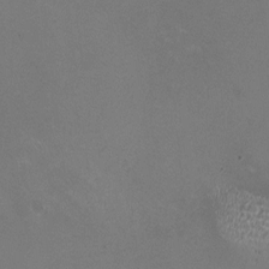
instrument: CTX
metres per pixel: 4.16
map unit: HNhu
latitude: -0.3873
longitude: -2.5357
